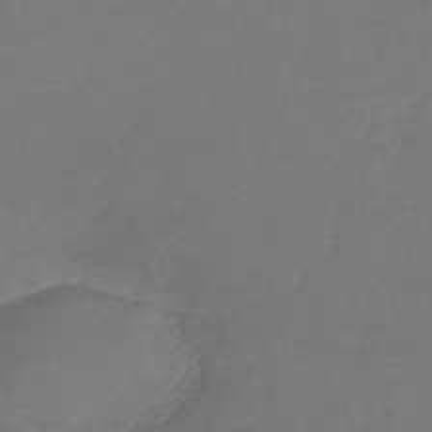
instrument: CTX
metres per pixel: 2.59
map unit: lHb
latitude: -42.6140
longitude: 60.1606
